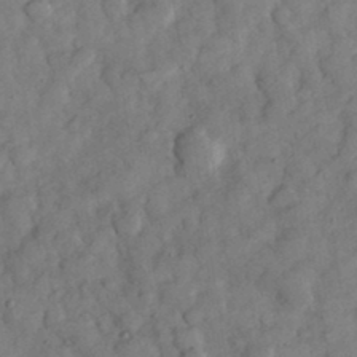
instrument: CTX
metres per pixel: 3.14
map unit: eHh
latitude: 34.6679
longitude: -69.5749
